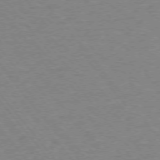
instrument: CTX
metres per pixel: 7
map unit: Ap
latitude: -75.7667
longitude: -81.8205
